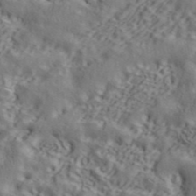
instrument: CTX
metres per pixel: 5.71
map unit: ANa
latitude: 45.1214
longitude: 44.7841
